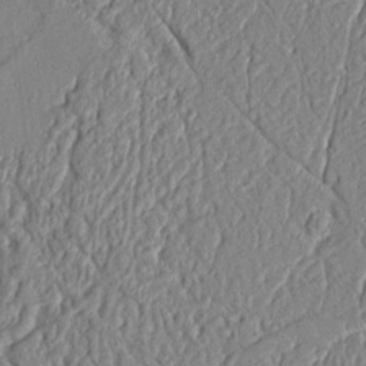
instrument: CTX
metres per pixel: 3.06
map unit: Aa
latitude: 9.3860
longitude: -130.9136
